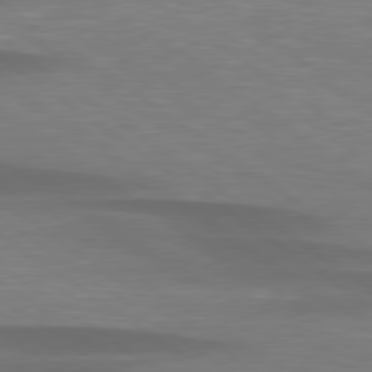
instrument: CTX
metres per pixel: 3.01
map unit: lApd
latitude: 79.3293
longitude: -90.4223
